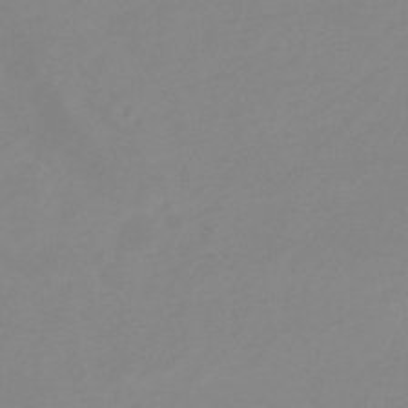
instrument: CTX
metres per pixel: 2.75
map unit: lHb
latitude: -31.3509
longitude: 66.5952
